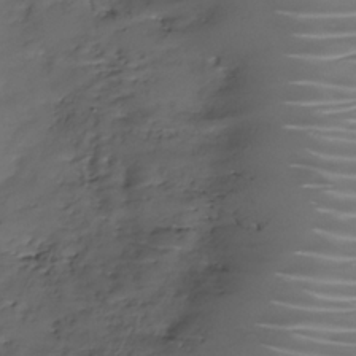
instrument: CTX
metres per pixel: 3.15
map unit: Nhe
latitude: -35.3321
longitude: -86.8569
